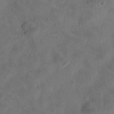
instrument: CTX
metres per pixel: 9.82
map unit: HNhu
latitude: 0.0444
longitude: -4.2900
